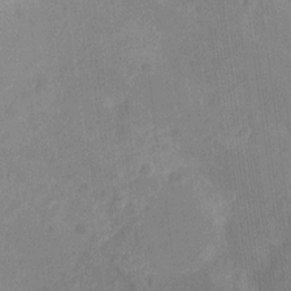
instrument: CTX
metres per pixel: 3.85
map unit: Ht
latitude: -12.7841
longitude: -24.0444
